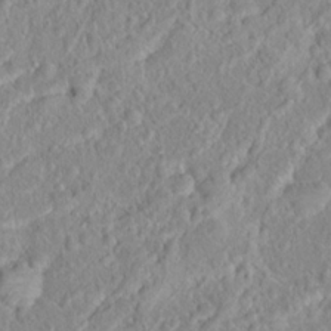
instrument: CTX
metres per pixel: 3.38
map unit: Hto
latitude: 16.1389
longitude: -41.2536
